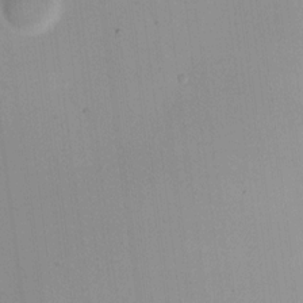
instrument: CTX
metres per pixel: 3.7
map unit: eHh
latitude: 13.4993
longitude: -72.6302
